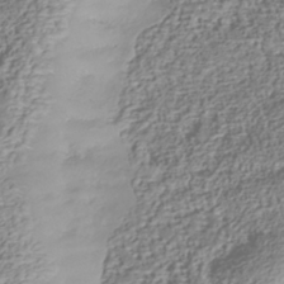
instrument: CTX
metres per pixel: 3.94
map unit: Nhu
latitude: -40.4251
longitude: -86.3656
